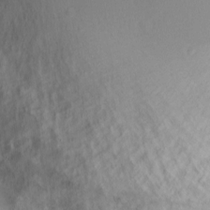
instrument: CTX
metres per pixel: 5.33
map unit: Nve
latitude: -17.9178
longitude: 109.0108
